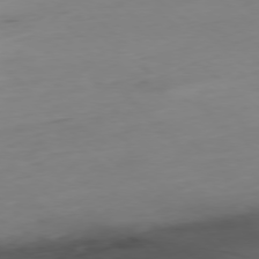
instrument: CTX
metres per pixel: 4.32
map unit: Ap
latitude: -78.8030
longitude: -63.4427
